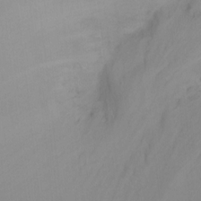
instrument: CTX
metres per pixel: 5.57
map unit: Ht
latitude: -8.7841
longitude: -36.9703
